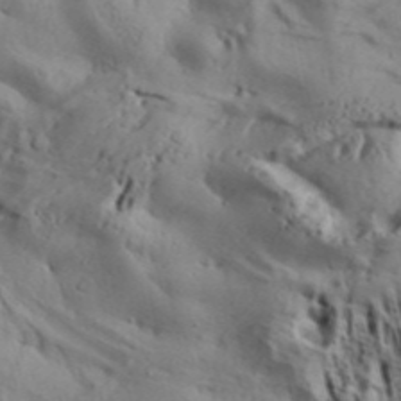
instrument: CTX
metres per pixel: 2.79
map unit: Aa
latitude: 32.2711
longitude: -136.2901
